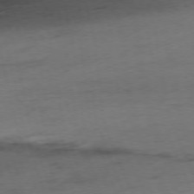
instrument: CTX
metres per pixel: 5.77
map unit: Ap
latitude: -76.2362
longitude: -72.8569
